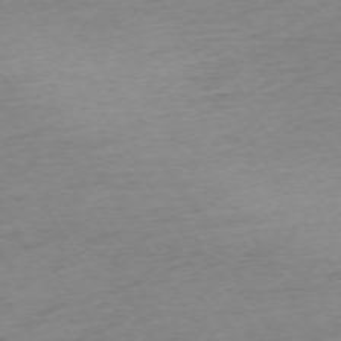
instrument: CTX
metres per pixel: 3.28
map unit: Ap
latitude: -73.4643
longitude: -68.7624
